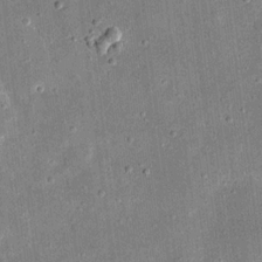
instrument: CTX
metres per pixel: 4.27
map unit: eHh
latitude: 17.5560
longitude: -70.7435
